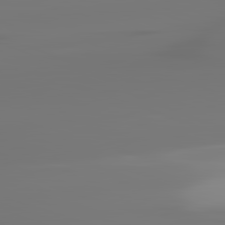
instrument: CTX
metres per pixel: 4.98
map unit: lApd
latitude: 82.3089
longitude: -146.1956
